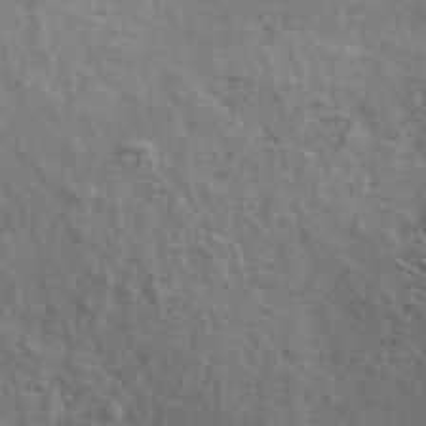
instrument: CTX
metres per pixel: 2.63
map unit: ANa
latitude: 47.8206
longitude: -76.1389
